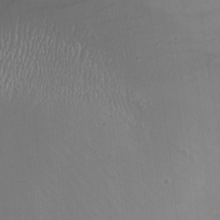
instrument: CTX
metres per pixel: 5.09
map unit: Nhu
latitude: -15.3888
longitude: -58.3089
